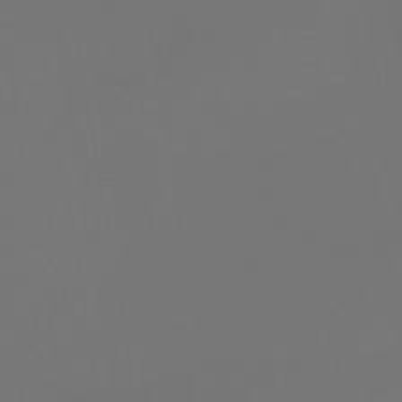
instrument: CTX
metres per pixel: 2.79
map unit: lHb
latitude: -43.9745
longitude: 64.0094
